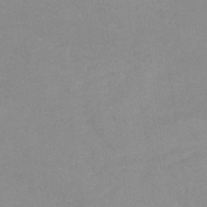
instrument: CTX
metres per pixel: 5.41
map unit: lHb
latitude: -33.4644
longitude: 69.7855
